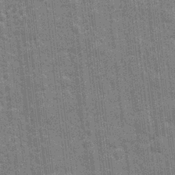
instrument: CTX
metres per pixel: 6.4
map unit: eHh
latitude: 7.3671
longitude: -74.3656
